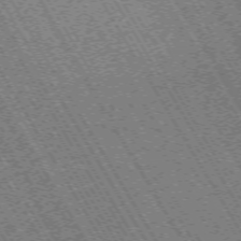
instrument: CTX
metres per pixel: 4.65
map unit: Hpe
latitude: -70.5952
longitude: 10.7463
